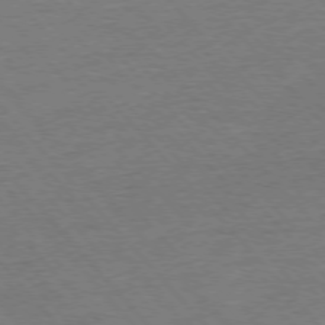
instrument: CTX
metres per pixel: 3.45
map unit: Ap
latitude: -76.8030
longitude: -95.6316
